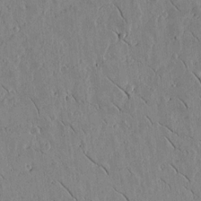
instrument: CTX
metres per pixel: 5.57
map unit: lAvf
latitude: 15.8017
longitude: -125.5182
